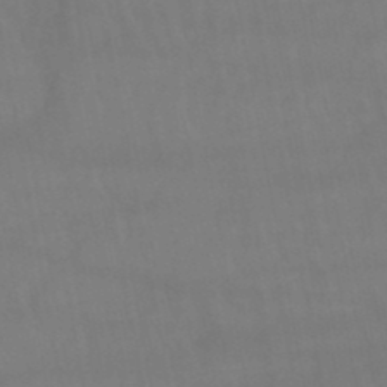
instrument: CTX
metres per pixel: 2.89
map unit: lHb
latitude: -47.2943
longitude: 75.4266
